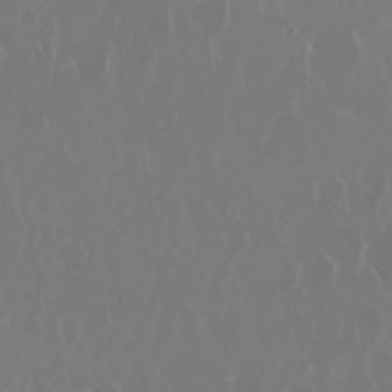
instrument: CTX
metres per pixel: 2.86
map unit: Nhu
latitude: 29.5560
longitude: -62.3845
